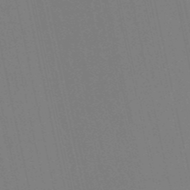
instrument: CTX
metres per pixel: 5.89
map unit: eHb
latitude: -50.5763
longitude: 76.8597
